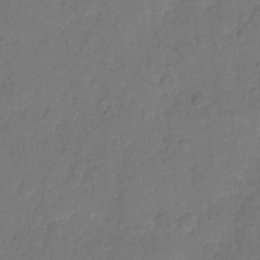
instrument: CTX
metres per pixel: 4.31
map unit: Hto
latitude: 4.8947
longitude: -61.3104
